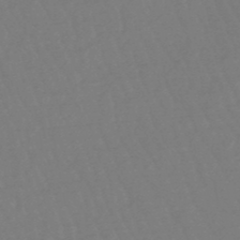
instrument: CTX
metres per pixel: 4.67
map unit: eHb
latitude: -48.7275
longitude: 86.0472
